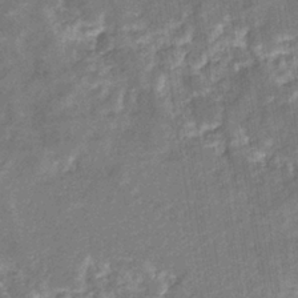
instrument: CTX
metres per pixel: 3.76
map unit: eHb
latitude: -35.0675
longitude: 74.7464
